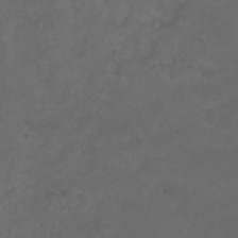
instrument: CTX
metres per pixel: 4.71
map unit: eHh
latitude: 0.6679
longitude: -54.6490
